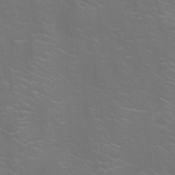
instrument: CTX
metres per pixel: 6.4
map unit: Ht
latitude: -5.2376
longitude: -18.8191
